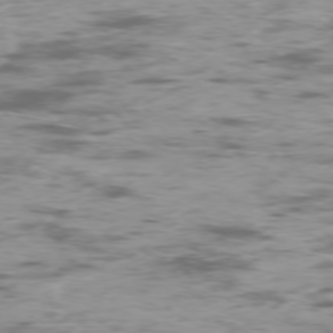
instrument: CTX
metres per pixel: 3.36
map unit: Ap
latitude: -76.6141
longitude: -69.2537
